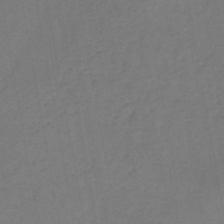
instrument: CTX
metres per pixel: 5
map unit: HNb
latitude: -50.4629
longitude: -53.7450
